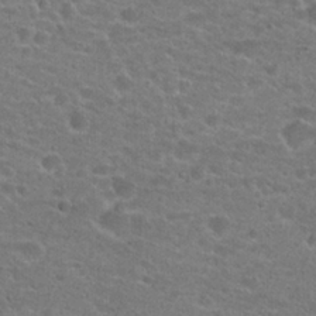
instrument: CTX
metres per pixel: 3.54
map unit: Hto
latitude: 22.4412
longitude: -43.7072
